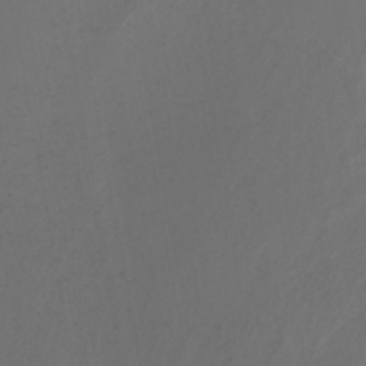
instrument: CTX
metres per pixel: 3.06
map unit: HNb
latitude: -44.0472
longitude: -44.5357
